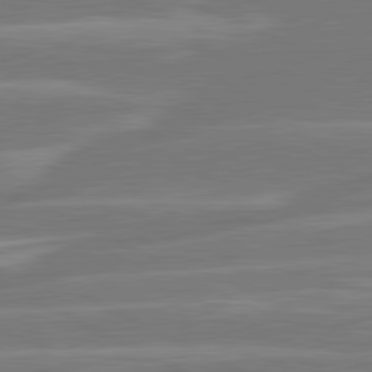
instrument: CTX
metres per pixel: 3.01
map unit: lApd
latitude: 81.1781
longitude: -129.1781
